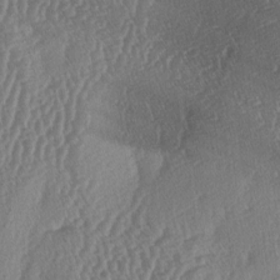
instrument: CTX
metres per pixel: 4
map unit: lAa
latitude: -5.8800
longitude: -130.3279
